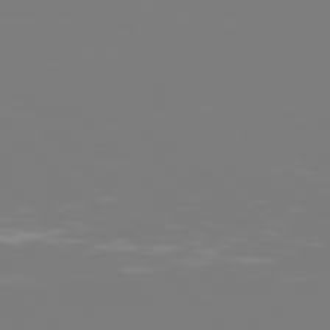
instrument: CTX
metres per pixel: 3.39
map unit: Hpe
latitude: 76.9702
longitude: -162.8758
